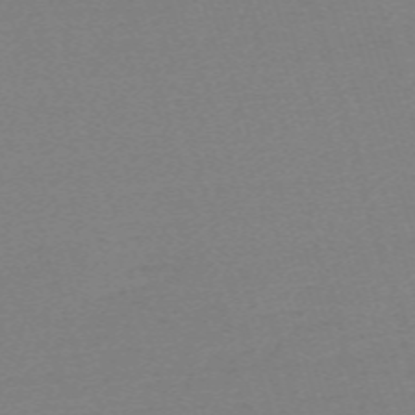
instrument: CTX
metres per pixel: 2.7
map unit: eHh
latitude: -62.2739
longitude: 52.4062
